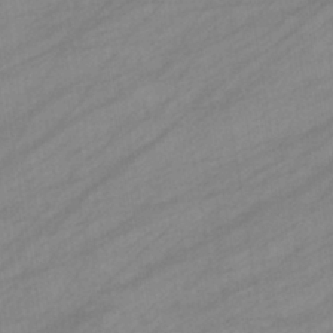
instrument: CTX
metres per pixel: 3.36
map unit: eHb
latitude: -39.1620
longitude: 81.7856
